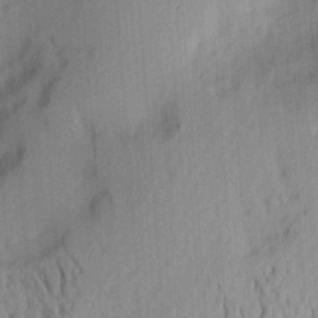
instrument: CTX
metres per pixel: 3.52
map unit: Aa
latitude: 21.3482
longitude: -144.1578
